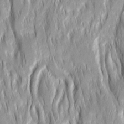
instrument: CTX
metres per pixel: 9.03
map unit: Ave
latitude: 14.9514
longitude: -134.8569
